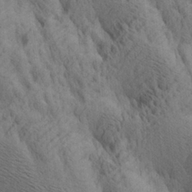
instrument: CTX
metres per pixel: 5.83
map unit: lAa
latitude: 21.5560
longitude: -138.6679
